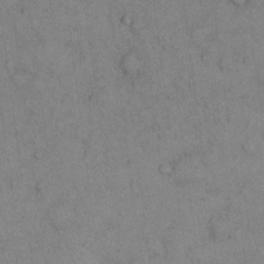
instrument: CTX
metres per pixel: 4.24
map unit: Hto
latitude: 11.9150
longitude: -59.6883
